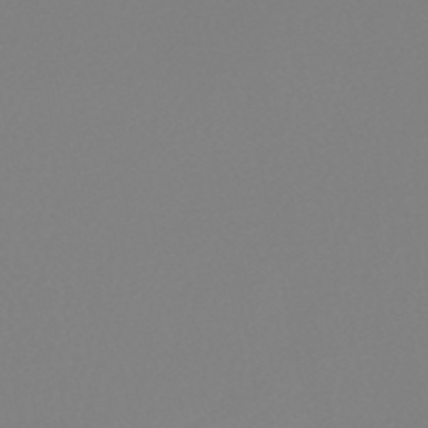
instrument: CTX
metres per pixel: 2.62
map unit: HNhu
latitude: -48.5196
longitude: 101.0675
